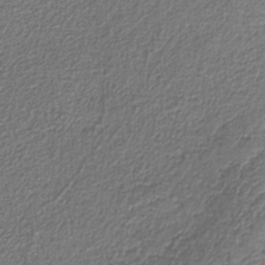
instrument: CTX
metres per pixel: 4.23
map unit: eAb
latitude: -38.1795
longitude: 52.7841
